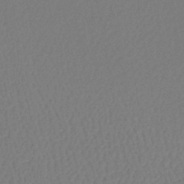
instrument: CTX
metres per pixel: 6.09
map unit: lHb
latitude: -42.7085
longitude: 75.0865
